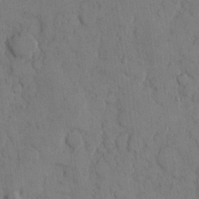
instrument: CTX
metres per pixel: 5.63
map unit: eHh
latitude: 9.6505
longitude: -64.9892
